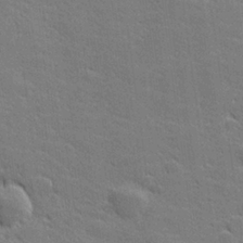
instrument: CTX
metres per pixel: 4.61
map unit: lHvf
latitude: 26.8569
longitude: 142.0472
